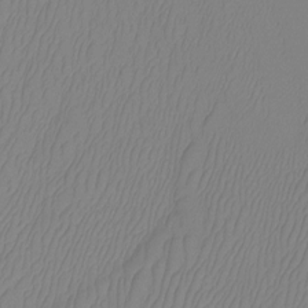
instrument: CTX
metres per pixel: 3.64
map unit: Htu
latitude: -12.7085
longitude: -48.1578
